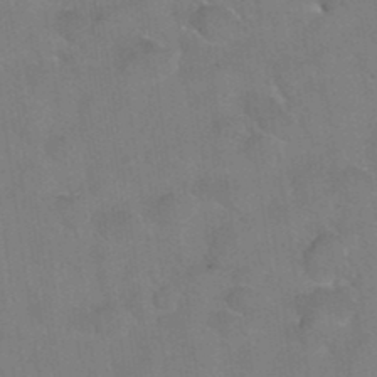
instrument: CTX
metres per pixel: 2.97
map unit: Hto
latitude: 36.3090
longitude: -46.3090
